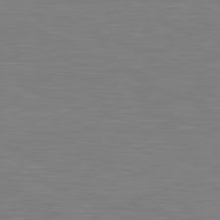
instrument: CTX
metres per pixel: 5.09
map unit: lApd
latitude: 81.2915
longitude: -168.0633
